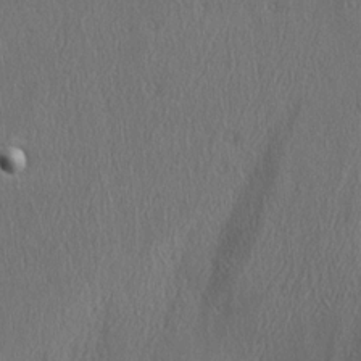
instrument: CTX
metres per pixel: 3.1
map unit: Ave
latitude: 22.3089
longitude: -136.7247
